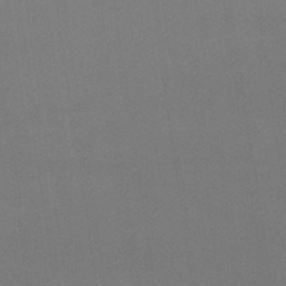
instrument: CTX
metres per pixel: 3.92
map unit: lHb
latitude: -47.4265
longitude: 67.1053
